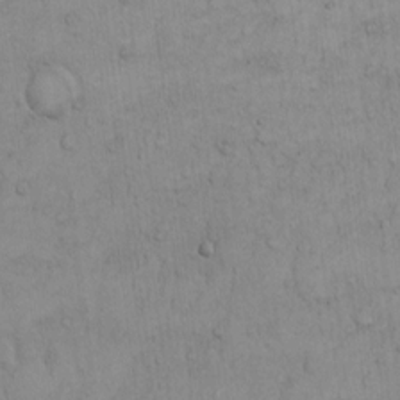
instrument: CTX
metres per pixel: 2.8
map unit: Hto
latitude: 11.2159
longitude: -57.8205
